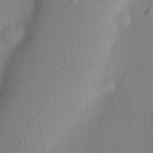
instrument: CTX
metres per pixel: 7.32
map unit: eHh
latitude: 25.0836
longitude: -70.2144
